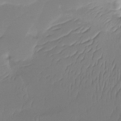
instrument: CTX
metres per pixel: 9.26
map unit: Ht
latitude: -15.8045
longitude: -46.1200
